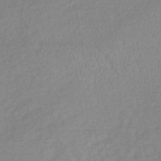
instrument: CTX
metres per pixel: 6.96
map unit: lHb
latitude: -40.3306
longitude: 72.5007
